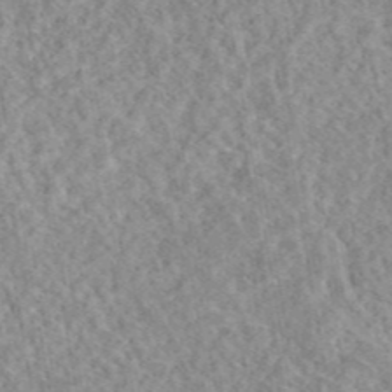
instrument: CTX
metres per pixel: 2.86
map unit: eAb
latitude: 44.3467
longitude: 116.1416
